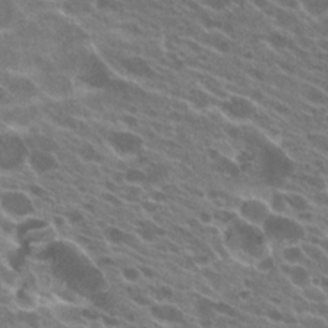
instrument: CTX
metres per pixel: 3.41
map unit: Hto
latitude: 23.6883
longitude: -38.4034
